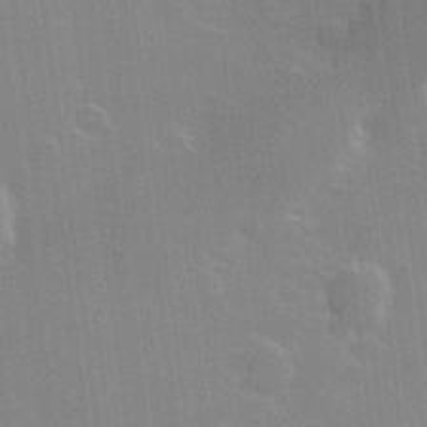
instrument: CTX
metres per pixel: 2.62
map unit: Hve
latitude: 17.5182
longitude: 151.2565
